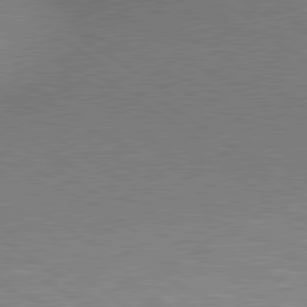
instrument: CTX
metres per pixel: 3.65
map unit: lApd
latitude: 80.2145
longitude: 130.0472
